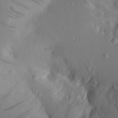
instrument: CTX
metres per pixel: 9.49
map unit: Aa
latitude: 22.4790
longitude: -146.6869
